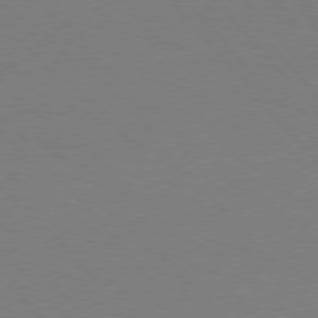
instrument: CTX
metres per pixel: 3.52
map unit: Hpe
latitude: 75.7828
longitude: -145.7260
